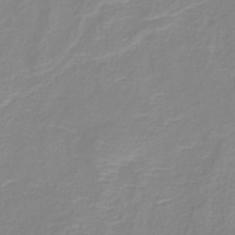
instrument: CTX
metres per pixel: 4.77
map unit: lHb
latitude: -40.3117
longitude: 76.5574
